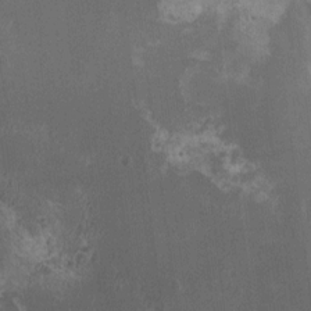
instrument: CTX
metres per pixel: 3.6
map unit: HNhu
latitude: 1.4237
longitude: 0.9920
